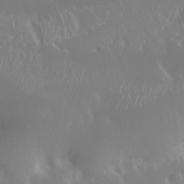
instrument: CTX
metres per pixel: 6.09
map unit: Nhu
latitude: 25.5749
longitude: -58.9514
